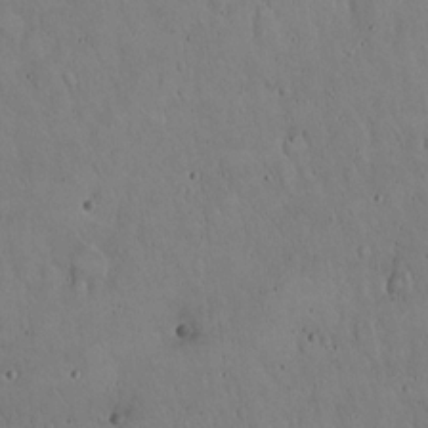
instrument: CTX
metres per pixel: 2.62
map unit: Hto
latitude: 17.5749
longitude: -59.4993
